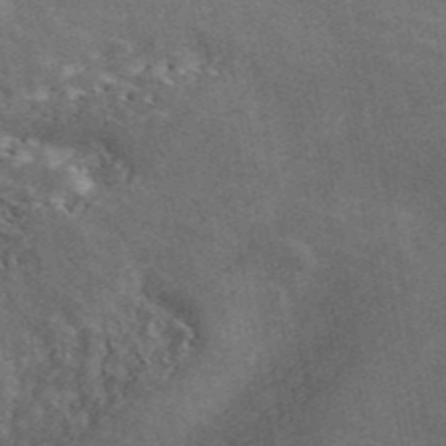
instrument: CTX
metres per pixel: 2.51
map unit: ANa
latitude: 44.9891
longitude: 45.4643
